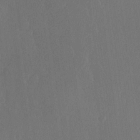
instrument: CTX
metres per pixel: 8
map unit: Hve
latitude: 22.5357
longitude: 146.9353
